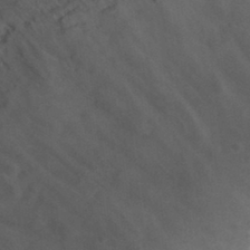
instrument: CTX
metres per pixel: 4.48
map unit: Hto
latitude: 33.0647
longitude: -45.7260
